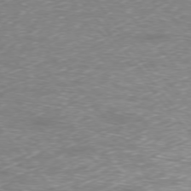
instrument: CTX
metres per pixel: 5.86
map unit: Ap
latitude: -76.7274
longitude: -62.1011
